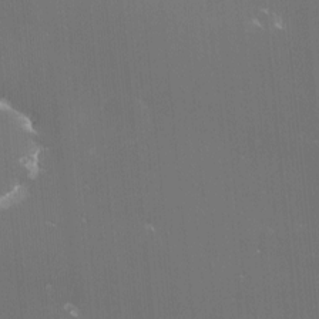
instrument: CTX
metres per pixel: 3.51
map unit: lHvf
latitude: -13.7100
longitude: -100.9325
